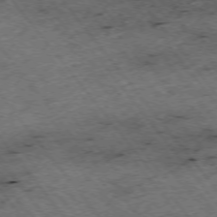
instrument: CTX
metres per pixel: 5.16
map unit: Hpe
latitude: -75.2943
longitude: 4.6707
